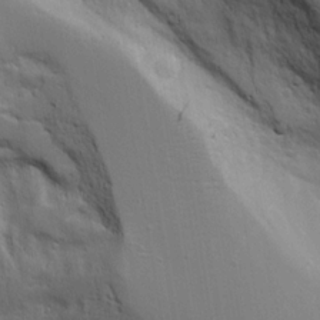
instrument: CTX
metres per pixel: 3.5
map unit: Aa
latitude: 19.0647
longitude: -125.4048
